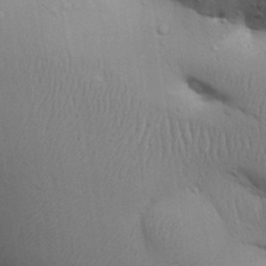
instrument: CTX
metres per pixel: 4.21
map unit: Aa
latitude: 30.4601
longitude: -145.6694
